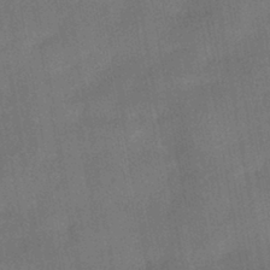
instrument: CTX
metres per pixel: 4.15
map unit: HNhu
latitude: -42.6140
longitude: 91.8801
